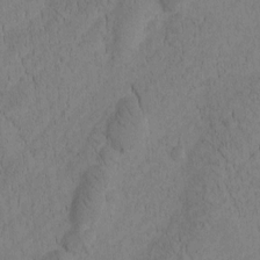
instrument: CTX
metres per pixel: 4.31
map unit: Htu
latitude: -2.8407
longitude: 172.8597
